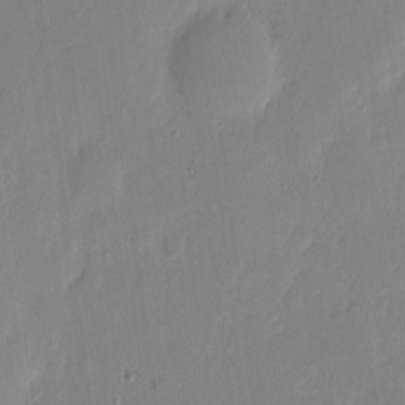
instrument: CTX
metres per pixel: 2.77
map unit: eHh
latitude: 5.3482
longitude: -72.3090
